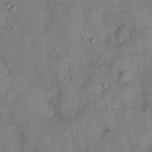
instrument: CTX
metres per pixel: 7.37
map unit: Nhu
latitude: 11.5749
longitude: -28.5168
